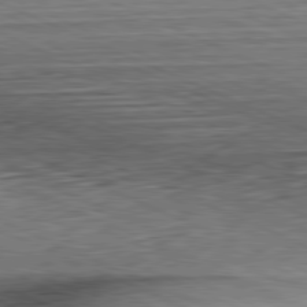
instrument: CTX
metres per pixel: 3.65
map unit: Hpe
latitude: -81.8612
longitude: 11.2754
